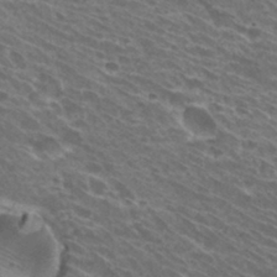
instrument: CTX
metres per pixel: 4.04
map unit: Hto
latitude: 31.7639
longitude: -42.8947
